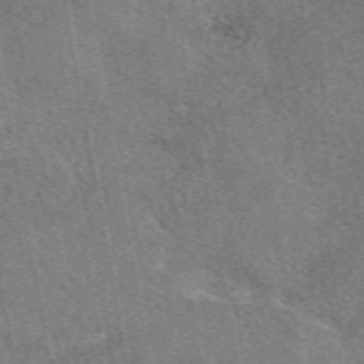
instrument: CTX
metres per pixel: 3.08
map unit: eAb
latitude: 50.2144
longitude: 115.6911
